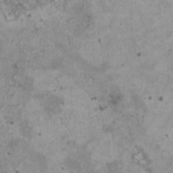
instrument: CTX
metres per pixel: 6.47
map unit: HNhu
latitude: 0.5167
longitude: 4.1039
